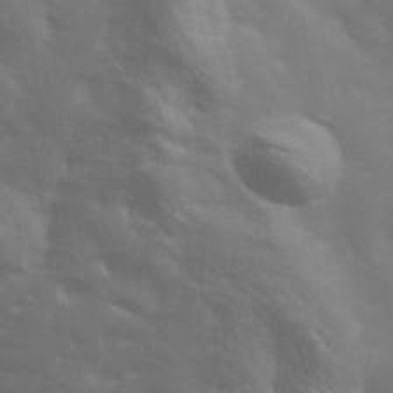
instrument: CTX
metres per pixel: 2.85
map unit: Hve
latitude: 33.2915
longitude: 150.1417
